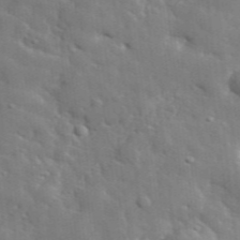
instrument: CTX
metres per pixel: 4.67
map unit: lHvf
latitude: 35.5371
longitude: -88.1200
